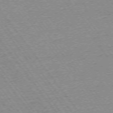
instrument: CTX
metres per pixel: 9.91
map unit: Ap
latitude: -74.4062
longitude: -82.4223
